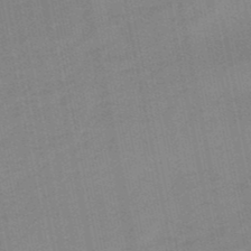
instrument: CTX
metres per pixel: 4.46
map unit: lHb
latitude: -49.5966
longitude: 80.3495
